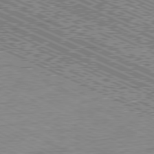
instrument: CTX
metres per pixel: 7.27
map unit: Ap
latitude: -80.8975
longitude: -76.0633
